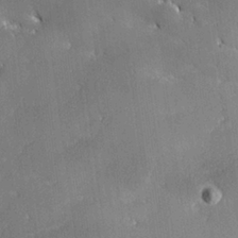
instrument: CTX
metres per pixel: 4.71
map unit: lHvf
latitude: 26.5357
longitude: 141.6722
